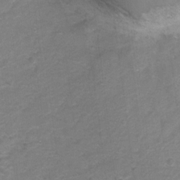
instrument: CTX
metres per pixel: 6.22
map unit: Hto
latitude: 5.8016
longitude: -31.4238
